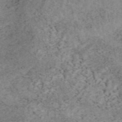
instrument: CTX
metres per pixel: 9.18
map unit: eAb
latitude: 45.1970
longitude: 124.4062
